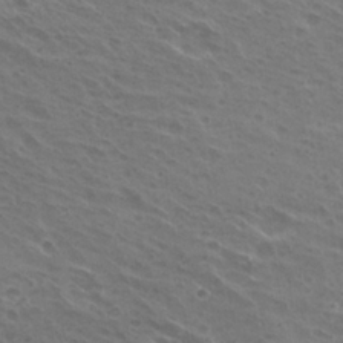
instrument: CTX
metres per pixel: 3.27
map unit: Hto
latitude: 23.7638
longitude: -30.8002
